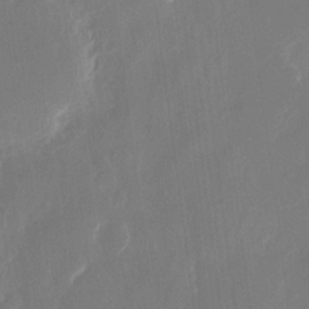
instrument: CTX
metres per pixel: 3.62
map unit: eHh
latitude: 13.7072
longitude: -72.5924
